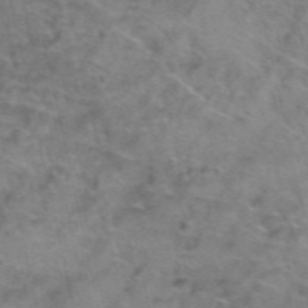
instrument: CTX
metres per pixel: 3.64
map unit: Hto
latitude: 39.0458
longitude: -41.7071
